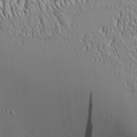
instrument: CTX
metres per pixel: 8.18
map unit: Aa
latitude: 8.9892
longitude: -130.0255
